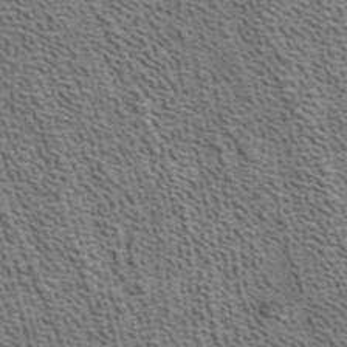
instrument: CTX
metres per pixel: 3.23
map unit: ANa
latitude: 39.8205
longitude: 22.5763
